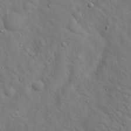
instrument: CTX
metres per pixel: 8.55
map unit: Hto
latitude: 19.0458
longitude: -53.2159
